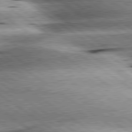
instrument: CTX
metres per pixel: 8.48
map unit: lApd
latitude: 80.1578
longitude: -140.8002
